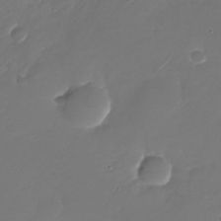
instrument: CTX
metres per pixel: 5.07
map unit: Nhu
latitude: -28.1606
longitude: -68.3845
